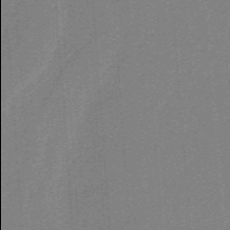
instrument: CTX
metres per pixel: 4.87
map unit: HNb
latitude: -38.4818
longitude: 54.0094
